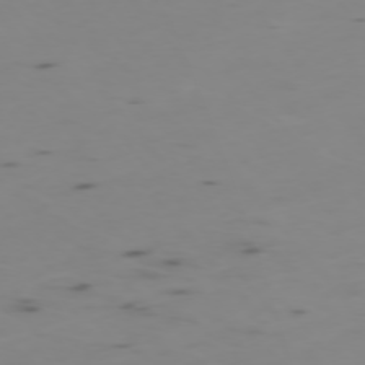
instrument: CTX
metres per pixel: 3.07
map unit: Ap
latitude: -76.1039
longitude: -67.0647
